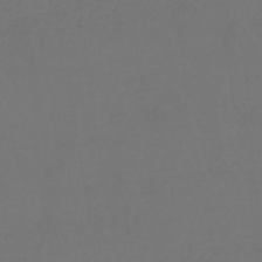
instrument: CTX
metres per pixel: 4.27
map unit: lHb
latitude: -42.4251
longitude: 65.4833
